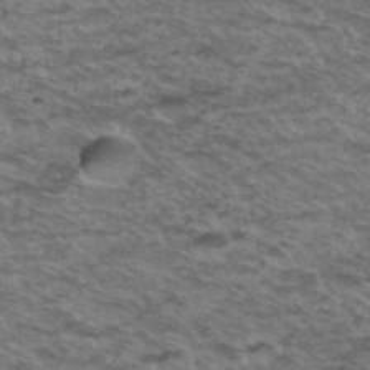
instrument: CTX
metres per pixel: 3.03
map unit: Hto
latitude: 38.2145
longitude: -44.3278
